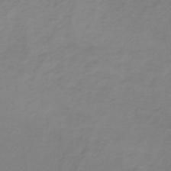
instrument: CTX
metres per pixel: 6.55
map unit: HNb
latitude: -33.3321
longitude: 60.9542
